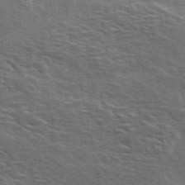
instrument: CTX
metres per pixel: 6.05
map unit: ANa
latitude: 49.3671
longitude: -80.1578
